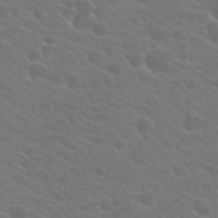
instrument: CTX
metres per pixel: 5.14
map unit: Hto
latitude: 23.3859
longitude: -36.5924
